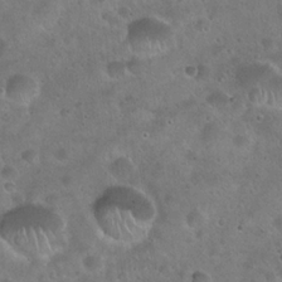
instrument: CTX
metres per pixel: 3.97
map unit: Hto
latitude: 22.5924
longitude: -54.4601
